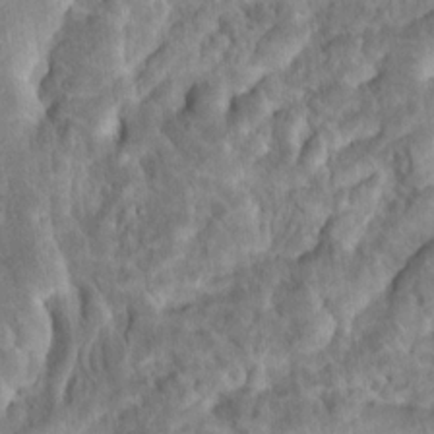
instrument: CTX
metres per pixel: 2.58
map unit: Hto
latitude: 17.1403
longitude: -40.3845
